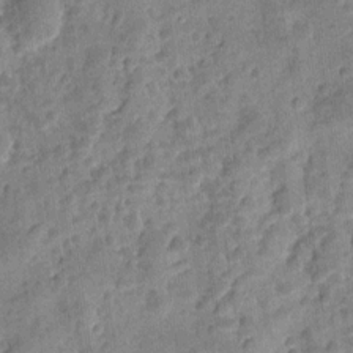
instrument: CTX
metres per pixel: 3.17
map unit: eHh
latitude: 8.7057
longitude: -74.4223
